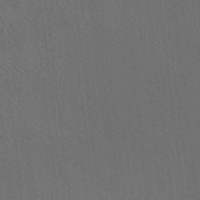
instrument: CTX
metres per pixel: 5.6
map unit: Hve
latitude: 3.6694
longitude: -125.4048
